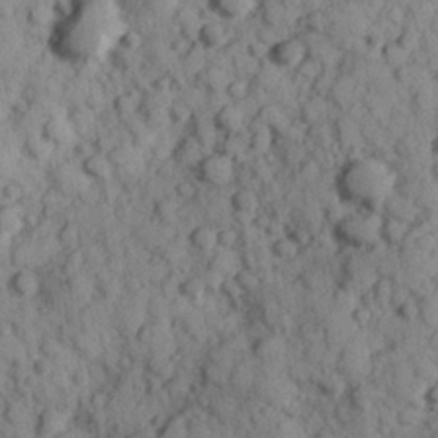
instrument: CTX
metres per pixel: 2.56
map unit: Hve
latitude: 25.0458
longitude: 147.4076
